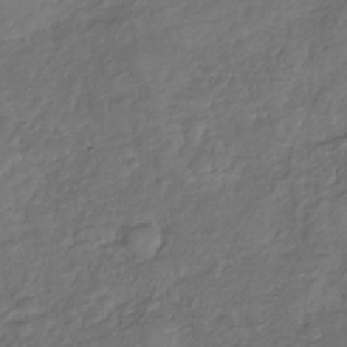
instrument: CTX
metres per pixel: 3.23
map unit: Nhu
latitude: -30.7841
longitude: -61.3481
